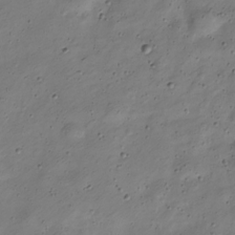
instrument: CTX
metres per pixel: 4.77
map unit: Nve
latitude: -23.8234
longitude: 106.8030
